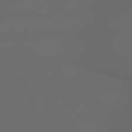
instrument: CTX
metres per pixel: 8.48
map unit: lApd
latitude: 79.2348
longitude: -166.4790
